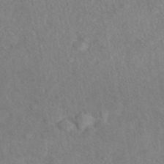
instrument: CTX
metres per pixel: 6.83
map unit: eAb
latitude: 41.0647
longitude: 108.6707
